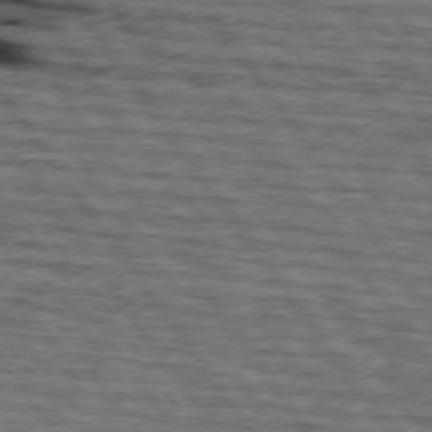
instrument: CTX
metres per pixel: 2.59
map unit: lApd
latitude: 74.5924
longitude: -73.4805
